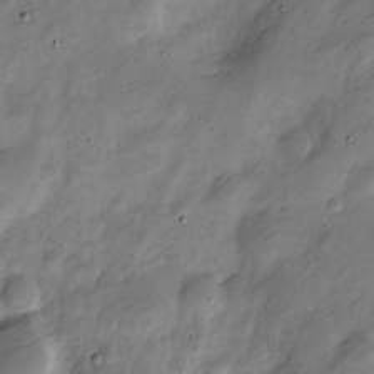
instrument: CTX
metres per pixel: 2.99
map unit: Nve
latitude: -25.1242
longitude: 107.0109
